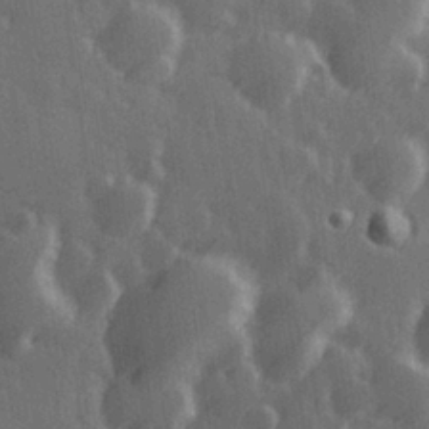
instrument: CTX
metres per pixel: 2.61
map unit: Hve
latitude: 26.9703
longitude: 146.6707
